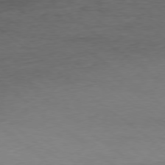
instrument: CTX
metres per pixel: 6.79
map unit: Ap
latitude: -78.5951
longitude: -92.3278
